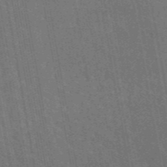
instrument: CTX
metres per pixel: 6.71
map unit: eAb
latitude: 45.5749
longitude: 122.4251
